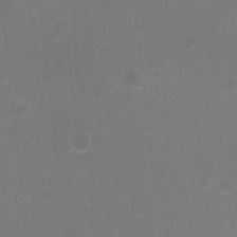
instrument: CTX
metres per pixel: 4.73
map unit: HNhu
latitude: -2.5762
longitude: -1.6316
